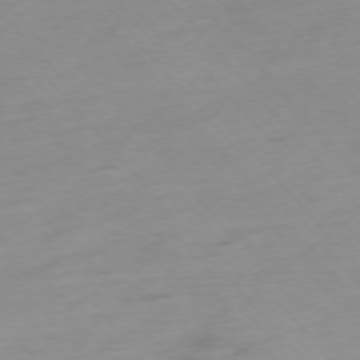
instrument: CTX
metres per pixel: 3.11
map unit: Hpe
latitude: -76.0472
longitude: -14.7813
